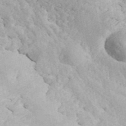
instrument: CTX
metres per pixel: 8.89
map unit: ANa
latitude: 42.9892
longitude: 47.8611
